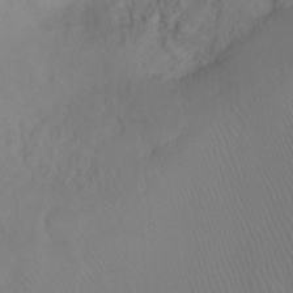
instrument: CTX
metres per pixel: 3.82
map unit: Ht
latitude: -8.1606
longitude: -36.9892
